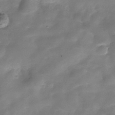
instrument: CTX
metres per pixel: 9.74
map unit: Hve
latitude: -30.6329
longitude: 93.1431
